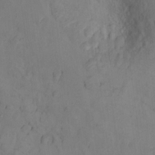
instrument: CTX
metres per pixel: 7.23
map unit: Ht
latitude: 11.8206
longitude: -32.5546
